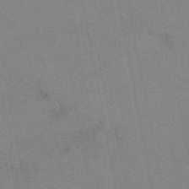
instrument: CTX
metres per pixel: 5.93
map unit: eAb
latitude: 49.7639
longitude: 105.0297
